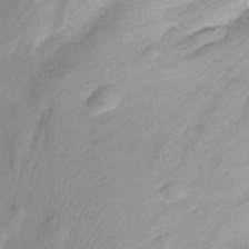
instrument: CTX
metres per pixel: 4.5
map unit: Nhu
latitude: -12.6708
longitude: -60.7435
